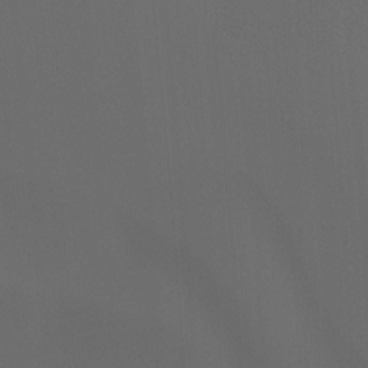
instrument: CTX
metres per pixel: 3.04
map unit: Ht
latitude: -14.3496
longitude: -57.9906
